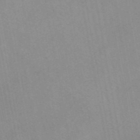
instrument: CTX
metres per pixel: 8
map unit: eAb
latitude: 45.4615
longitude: 124.6518
